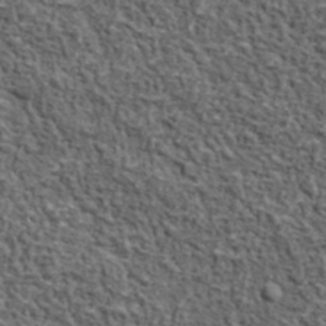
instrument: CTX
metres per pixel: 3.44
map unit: lHvf
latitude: 37.8584
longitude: -90.4790
